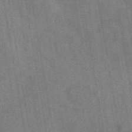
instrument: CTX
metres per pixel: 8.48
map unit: eAb
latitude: 50.1200
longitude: 115.9745
